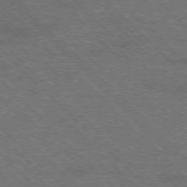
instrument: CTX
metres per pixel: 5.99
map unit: Hpe
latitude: -77.0675
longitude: -11.6883
